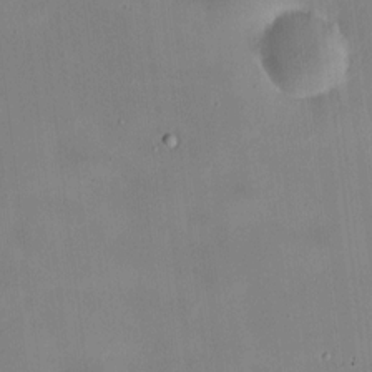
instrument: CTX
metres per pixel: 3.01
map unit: HNhu
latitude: 9.1592
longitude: 10.2928
